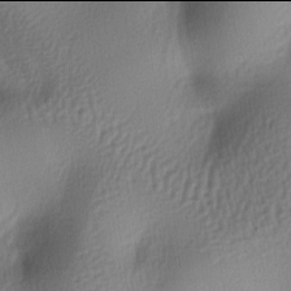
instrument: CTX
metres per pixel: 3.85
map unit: lAa
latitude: -6.0094
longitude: -123.6505
